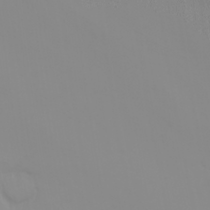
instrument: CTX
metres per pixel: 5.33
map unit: eHh
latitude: -4.6329
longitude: -79.7450
